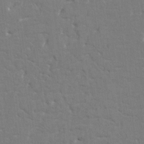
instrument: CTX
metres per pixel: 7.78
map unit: HNhu
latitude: 7.0269
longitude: -4.1200
